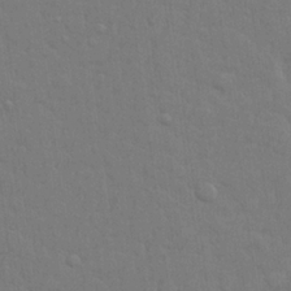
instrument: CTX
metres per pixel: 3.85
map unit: lHvf
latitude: 22.5924
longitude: 142.3306
